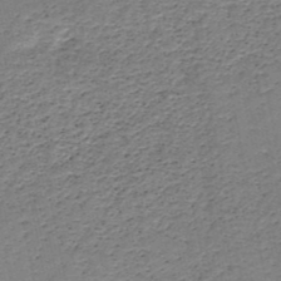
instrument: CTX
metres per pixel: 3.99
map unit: HNb
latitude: -49.0676
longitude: -40.0255
